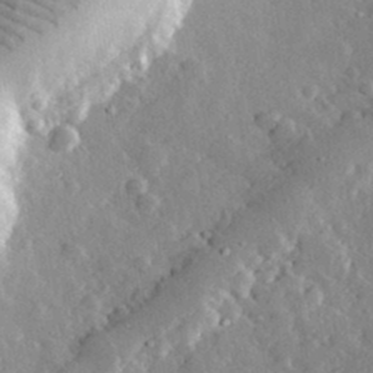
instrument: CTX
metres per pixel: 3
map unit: lHvf
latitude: 32.5924
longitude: -85.3482
